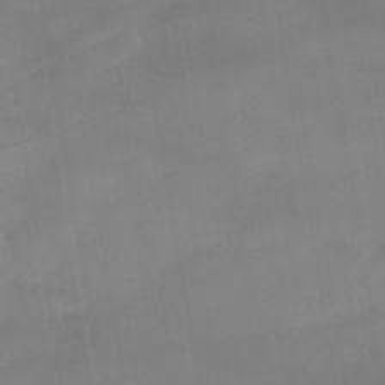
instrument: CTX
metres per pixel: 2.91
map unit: lHb
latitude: -40.2928
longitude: 66.5952
